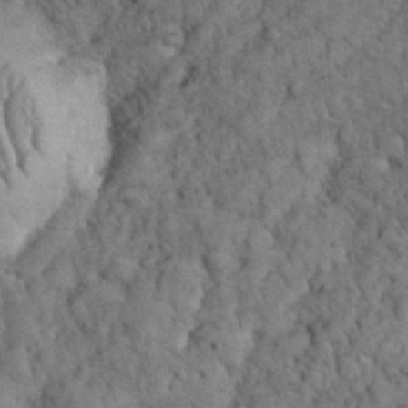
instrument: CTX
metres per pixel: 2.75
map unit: eHh
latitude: 33.3671
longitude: -65.7827
